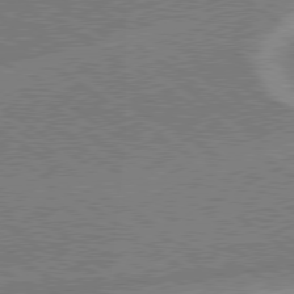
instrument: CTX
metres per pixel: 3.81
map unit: lApd
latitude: 78.9325
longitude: -165.0458
